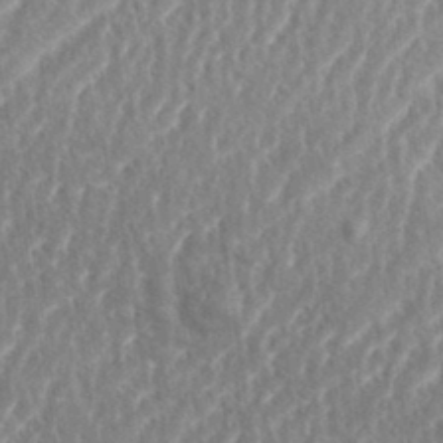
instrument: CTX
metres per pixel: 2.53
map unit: eHh
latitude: 34.9702
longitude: -134.6112
